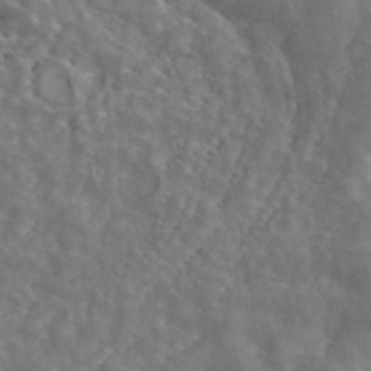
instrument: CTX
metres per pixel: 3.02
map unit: ANa
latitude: 44.7246
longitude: 23.9178
